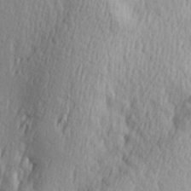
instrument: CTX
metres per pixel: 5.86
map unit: Hve
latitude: 23.4804
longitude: -97.3671
